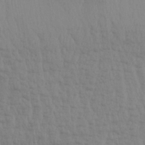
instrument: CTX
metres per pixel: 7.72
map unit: Aa
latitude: 31.2348
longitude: -135.5749
